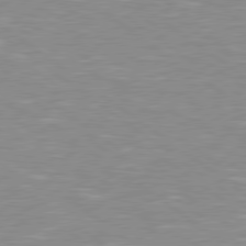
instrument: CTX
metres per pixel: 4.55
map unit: Hpe
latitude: 79.1214
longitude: -121.7450
